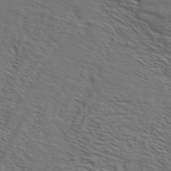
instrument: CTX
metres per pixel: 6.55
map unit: ANa
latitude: 45.5749
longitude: -83.6504
